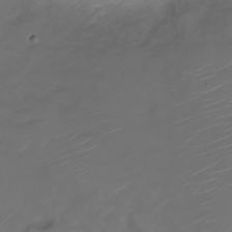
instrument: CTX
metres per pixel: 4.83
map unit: Nve
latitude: -20.6707
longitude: 105.6722
